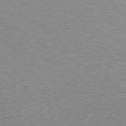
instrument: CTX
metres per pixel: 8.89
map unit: Ap
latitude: -74.6141
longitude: -81.9528
